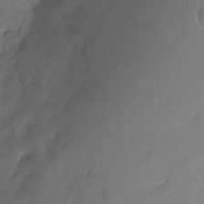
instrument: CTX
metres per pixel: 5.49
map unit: Ht
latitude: -14.4629
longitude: -52.3279
